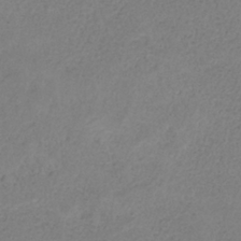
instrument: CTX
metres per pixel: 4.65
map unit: HNb
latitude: -34.2928
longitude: 53.7099
